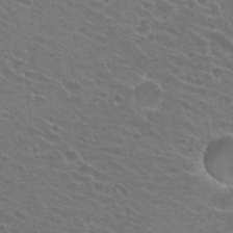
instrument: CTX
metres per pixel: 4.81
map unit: Hto
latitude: 23.7072
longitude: -30.9514
